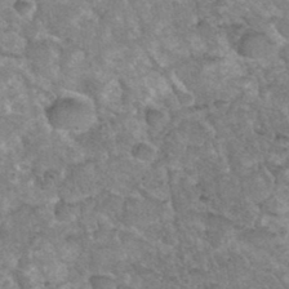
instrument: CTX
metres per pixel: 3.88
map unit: Hto
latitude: 36.0444
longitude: -49.8583
